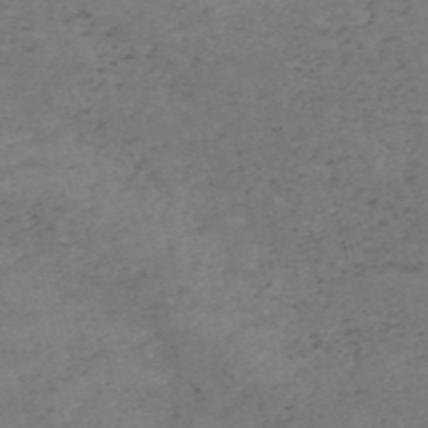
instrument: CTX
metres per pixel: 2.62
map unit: HNb
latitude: -55.4832
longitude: -44.4979
